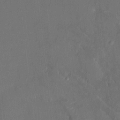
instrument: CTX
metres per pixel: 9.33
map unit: HNhu
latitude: 6.7246
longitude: 3.7288
